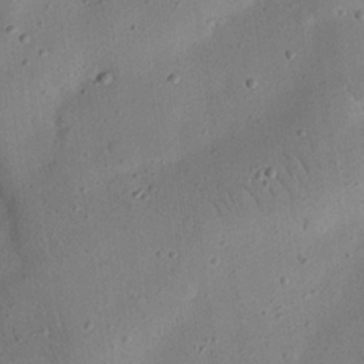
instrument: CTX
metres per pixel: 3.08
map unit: eHh
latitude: 24.7435
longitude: -69.1025
